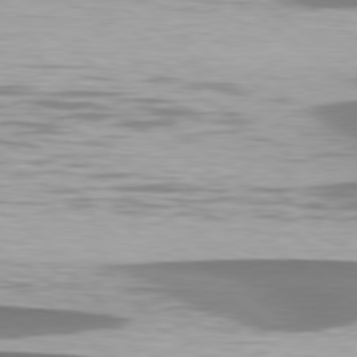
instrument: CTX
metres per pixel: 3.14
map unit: lApd
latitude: 79.0270
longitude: -90.1767
